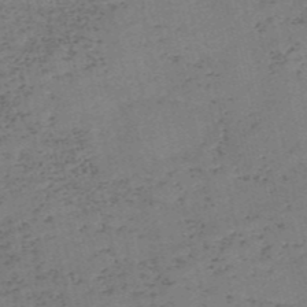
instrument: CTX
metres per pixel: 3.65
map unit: eHh
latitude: -54.4818
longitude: -89.5183
